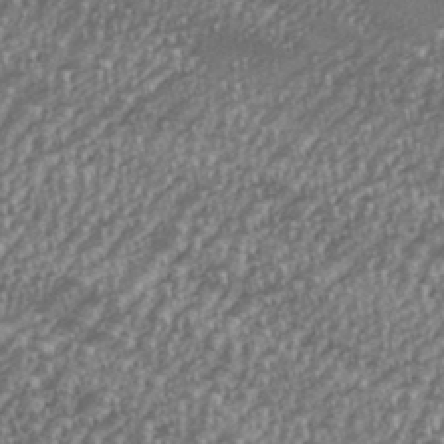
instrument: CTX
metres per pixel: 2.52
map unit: eHh
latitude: 35.9150
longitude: -133.0836
